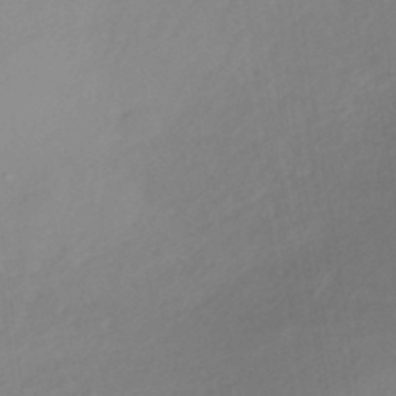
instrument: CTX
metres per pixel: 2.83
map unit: HNhu
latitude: -43.7288
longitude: 101.7288
